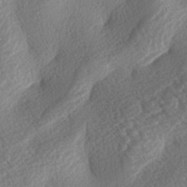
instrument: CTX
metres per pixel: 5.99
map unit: lAa
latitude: -3.1809
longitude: -128.1200
